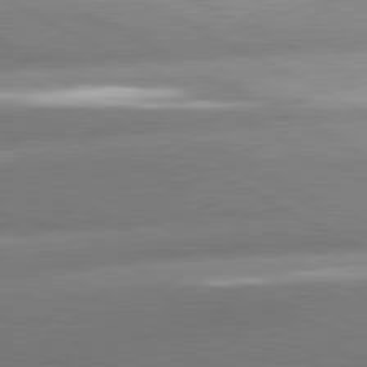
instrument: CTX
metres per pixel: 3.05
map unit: lApd
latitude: 80.7813
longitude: -158.5168
